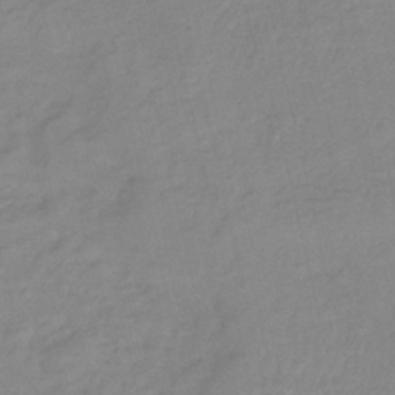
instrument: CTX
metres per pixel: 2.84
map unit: lHb
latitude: -41.1053
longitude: 76.3117
